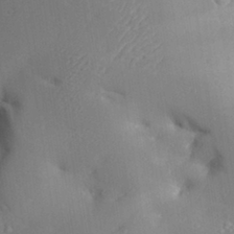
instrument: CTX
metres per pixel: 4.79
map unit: Aa
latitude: 29.4993
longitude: -131.7639
